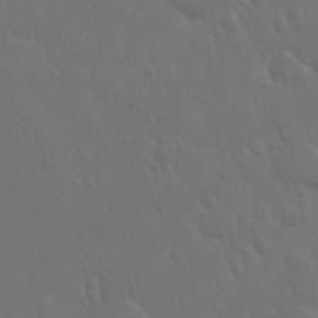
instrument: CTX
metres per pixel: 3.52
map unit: Hto
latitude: 19.5371
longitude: -56.5734
